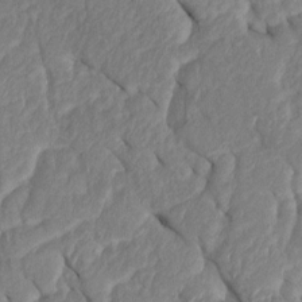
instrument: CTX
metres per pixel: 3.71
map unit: Htu
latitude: 2.3089
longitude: 147.7477
